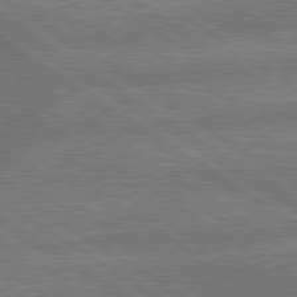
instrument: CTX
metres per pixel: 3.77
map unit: lApd
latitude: 79.8017
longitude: -161.7260
